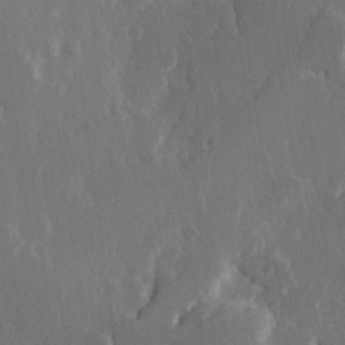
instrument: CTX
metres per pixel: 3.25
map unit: Hve
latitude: 22.7435
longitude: 146.8408
